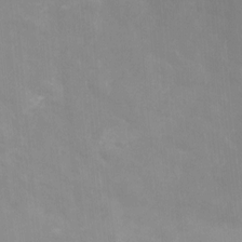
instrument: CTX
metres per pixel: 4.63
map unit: Aa
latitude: -13.4266
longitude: -58.7435
